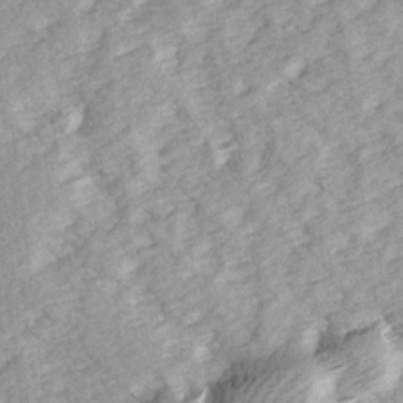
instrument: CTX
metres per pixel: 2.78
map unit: Ave
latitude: 15.0270
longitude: -103.9717
